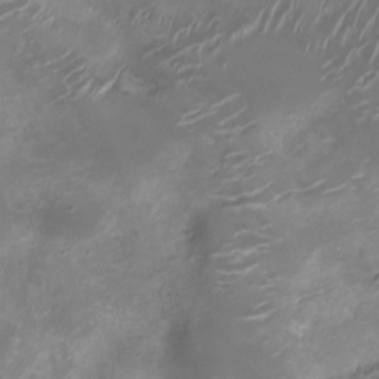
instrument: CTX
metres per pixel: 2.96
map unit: Ht
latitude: -10.3117
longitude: -19.0269
